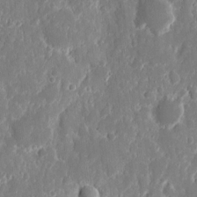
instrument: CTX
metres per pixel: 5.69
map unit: eHh
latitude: 12.7058
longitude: -72.3090
